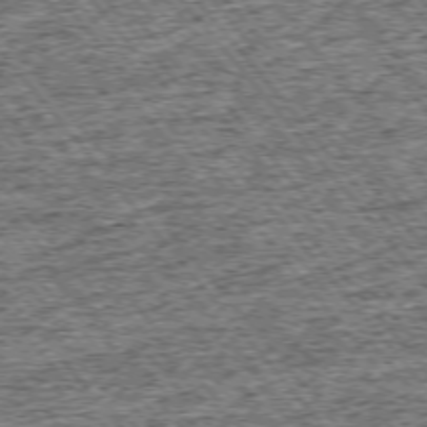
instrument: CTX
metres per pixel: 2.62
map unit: Ap
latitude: -75.3321
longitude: -91.3104
